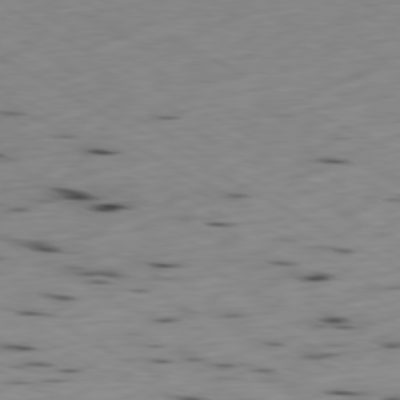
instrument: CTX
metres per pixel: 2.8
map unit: Ap
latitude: -80.4062
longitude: -70.7435
